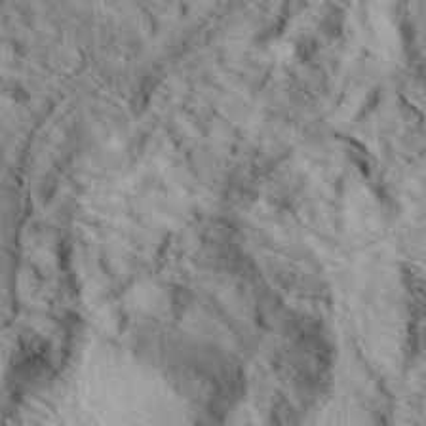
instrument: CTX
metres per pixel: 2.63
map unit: eHh
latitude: 37.0648
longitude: -80.4223
